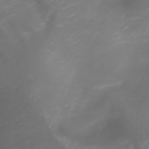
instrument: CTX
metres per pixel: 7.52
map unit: Nhu
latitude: -5.5021
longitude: -79.7828
